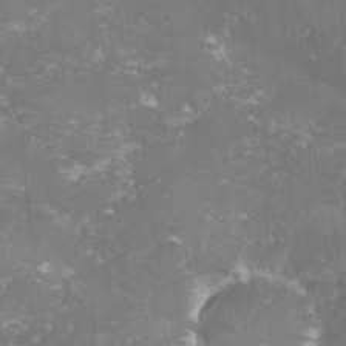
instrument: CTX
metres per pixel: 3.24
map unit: lHvf
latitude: -14.8408
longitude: -99.1025
